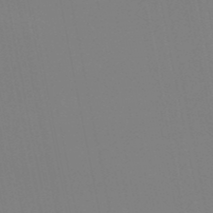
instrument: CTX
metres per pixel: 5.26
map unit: HNb
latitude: -50.8597
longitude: -53.3293
